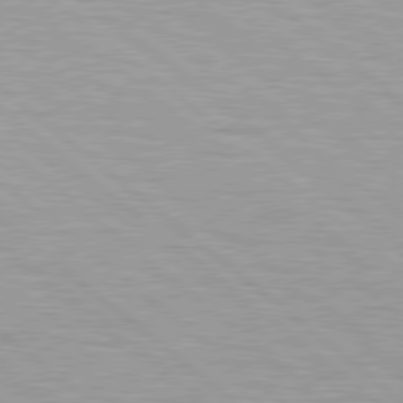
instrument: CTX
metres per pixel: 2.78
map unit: Hpe
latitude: 78.7058
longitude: -140.4223
